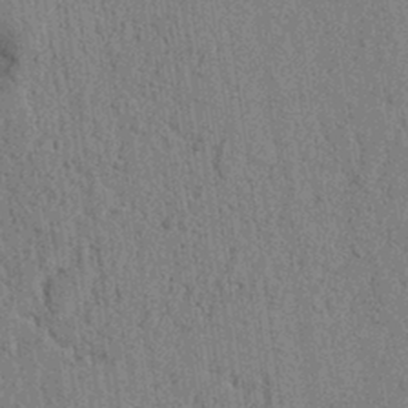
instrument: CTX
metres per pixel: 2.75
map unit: lAvf
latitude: 6.7435
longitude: 164.6330
